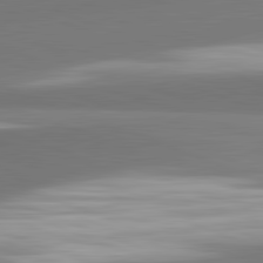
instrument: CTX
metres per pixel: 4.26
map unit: lApd
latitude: 82.2144
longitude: 149.6911
